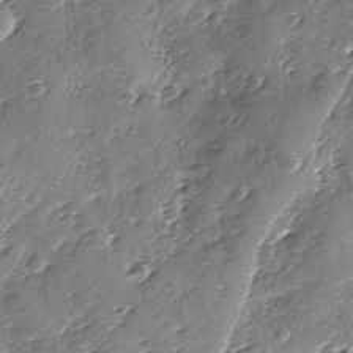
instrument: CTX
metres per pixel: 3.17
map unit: Ave
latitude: -8.9542
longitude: -117.8394
